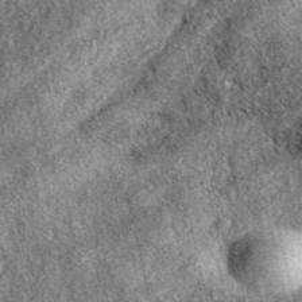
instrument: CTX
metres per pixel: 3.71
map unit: eAb
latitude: 39.1781
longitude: 109.2565
